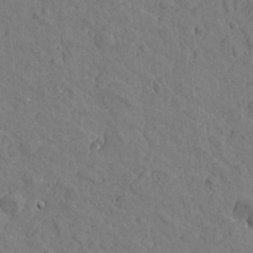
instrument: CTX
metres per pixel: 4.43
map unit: Htu
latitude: -0.5196
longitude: -175.6127
